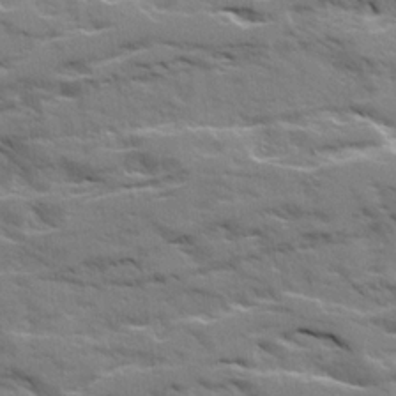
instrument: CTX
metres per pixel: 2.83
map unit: Ave
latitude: 20.6491
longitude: -130.0633
